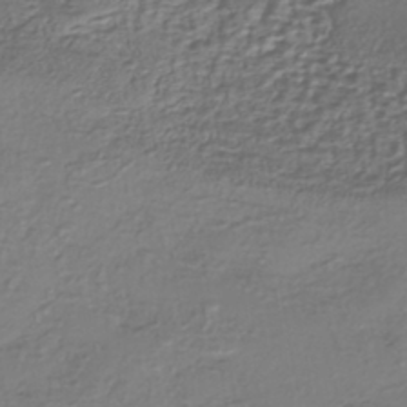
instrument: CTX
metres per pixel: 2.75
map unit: eHh
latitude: -42.7085
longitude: 122.1228
